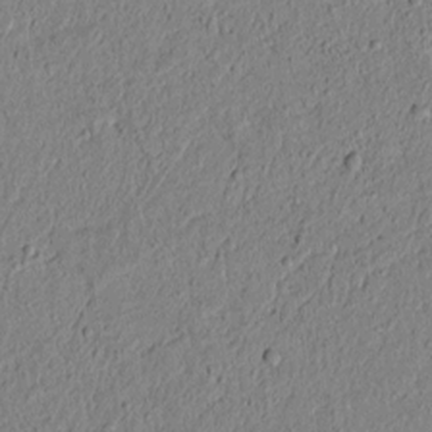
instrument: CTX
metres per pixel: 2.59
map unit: lAvf
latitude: 6.0822
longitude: 166.9920
